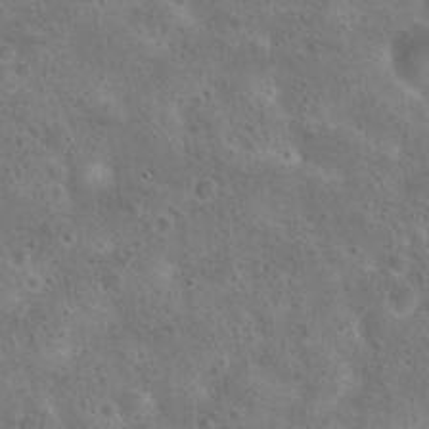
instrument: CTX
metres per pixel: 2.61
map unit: Hto
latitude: 23.4426
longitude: -48.4979
